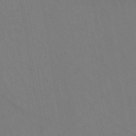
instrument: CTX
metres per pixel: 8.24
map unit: eHh
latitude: -43.0864
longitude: -32.1200
